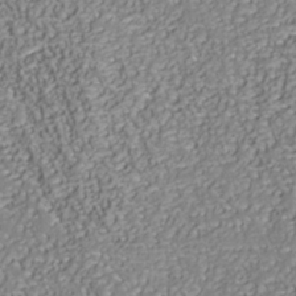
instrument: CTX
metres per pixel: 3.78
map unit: Nhu
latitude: -38.9353
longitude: -85.7261
